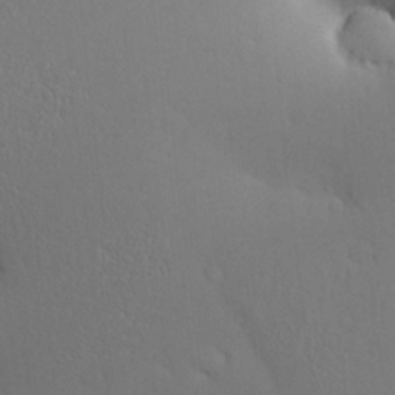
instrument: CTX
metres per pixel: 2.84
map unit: Nve
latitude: -8.9353
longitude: 174.0849
